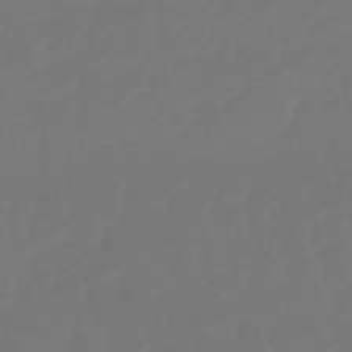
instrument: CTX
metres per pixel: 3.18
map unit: eHb
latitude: -50.6329
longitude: 77.8044
